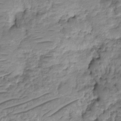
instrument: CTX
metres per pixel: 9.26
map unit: HNhu
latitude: -21.0486
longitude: 84.7463
